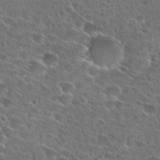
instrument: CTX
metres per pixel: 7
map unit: Hto
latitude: 26.4034
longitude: -46.3657
